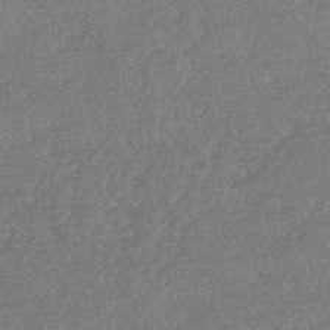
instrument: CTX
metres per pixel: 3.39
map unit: HNhu
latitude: -48.1984
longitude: 97.6155
